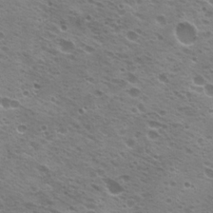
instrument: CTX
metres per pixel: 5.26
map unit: Hto
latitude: 21.2537
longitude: -31.4238
